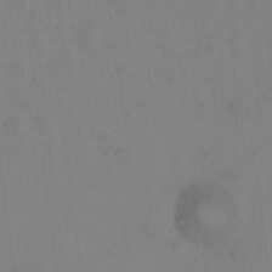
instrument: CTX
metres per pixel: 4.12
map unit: Hto
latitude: -13.0675
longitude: -39.9906
